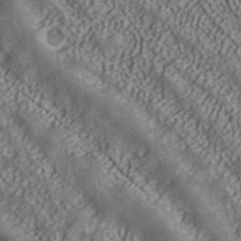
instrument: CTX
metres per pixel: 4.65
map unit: ANa
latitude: 39.8961
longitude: 35.0297
